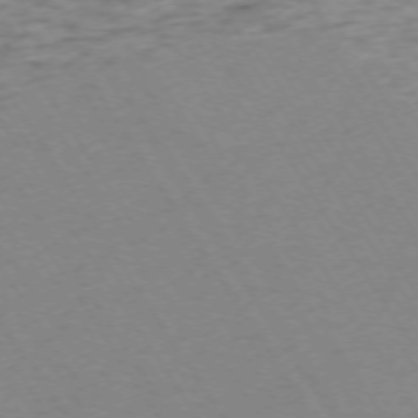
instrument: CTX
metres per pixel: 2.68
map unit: Ap
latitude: -73.1620
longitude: -70.9325
